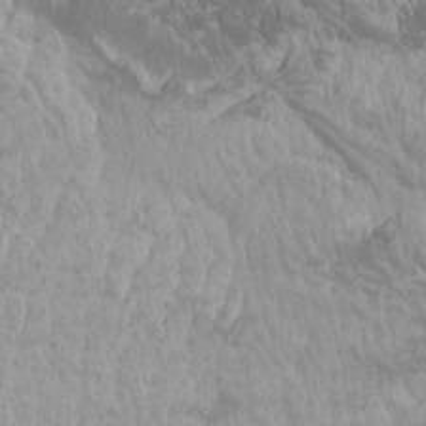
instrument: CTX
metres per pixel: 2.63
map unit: Htu
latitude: -6.8597
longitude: -74.1578
